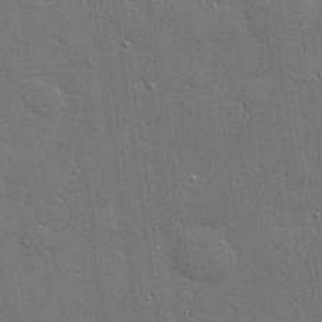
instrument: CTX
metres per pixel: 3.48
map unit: Hve
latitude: 27.6883
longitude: -90.8191
